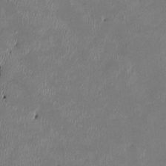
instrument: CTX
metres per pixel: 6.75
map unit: HNhu
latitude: 2.6490
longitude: -5.3293
